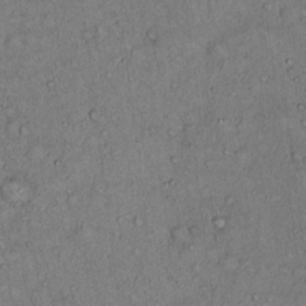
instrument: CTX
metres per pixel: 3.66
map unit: Hto
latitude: 14.6302
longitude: -57.3292
